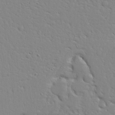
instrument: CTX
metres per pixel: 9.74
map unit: Ave
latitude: 13.0270
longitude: -137.4805
